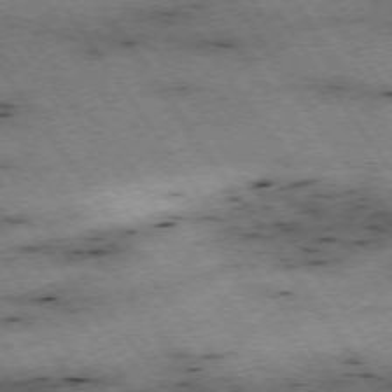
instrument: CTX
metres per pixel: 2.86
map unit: Hpe
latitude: -74.5952
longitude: 1.8801
